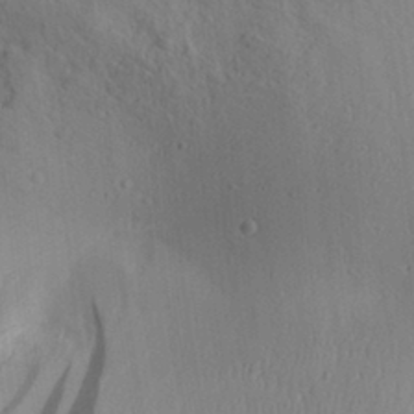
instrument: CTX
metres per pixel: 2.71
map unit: Aa
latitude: 30.1956
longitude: -140.3845
